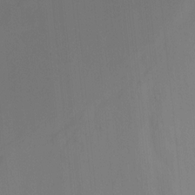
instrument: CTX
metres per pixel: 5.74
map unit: Nhu
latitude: -15.1431
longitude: -56.4412
